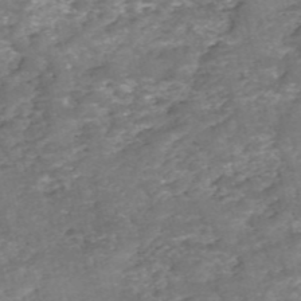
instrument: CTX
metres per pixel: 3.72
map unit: eHh
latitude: -54.8408
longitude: -90.5168
